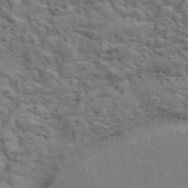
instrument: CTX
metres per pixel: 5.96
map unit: eAb
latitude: 43.6694
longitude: 112.0472
